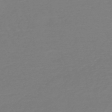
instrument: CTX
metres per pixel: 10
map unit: HNb
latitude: -49.6344
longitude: -43.8583
